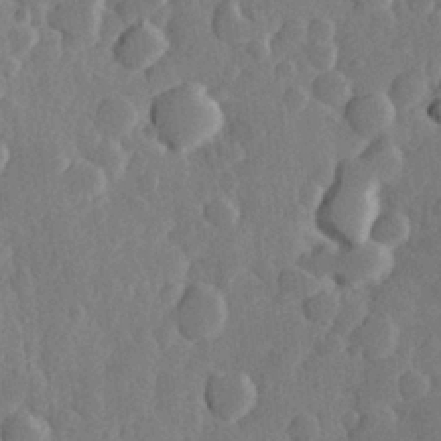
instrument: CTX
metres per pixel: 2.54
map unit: Hve
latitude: 25.6882
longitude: 150.0850
